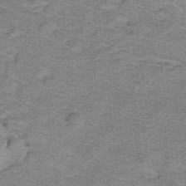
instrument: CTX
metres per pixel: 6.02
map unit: lHb
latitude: -31.5966
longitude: 66.0850
